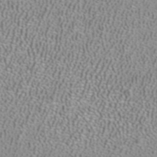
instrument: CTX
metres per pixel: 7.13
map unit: ANa
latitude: 39.7638
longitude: 24.0850
